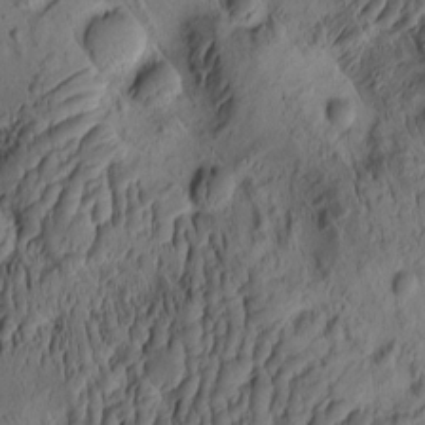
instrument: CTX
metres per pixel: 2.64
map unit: eHh
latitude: -0.8219
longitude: 15.6344
